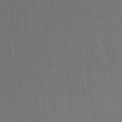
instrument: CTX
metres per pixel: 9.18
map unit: Ht
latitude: 2.4790
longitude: -28.1767
